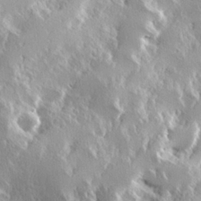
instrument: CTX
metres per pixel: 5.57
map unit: Hve
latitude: 23.7638
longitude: 146.0283
